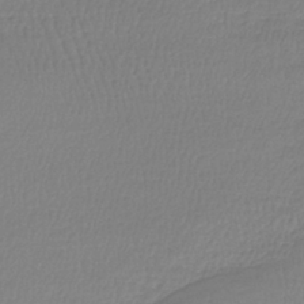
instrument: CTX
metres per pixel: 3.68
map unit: lHb
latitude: -41.6344
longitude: 69.3509
